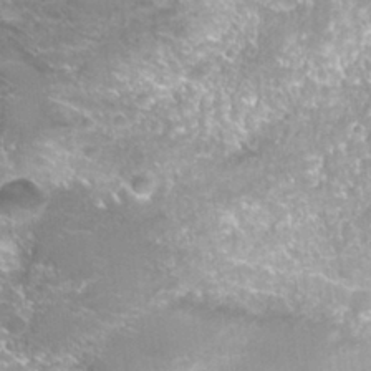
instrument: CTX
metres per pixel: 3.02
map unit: Hto
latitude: 29.6127
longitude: -45.7827
